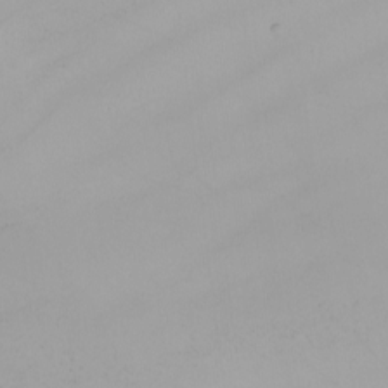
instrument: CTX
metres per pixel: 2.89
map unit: Nhu
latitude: -5.8611
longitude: -94.8380
